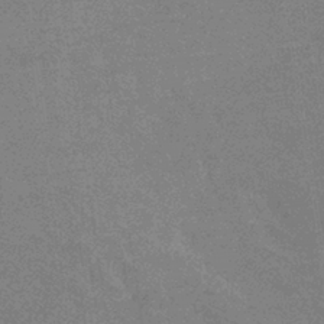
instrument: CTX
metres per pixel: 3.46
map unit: eHb
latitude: -36.9919
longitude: 76.6330
